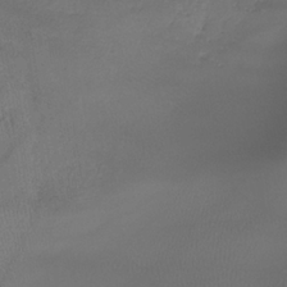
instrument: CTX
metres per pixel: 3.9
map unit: lHb
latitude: -33.8801
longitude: 67.0486
